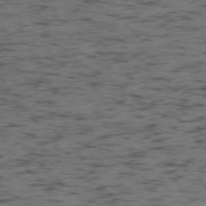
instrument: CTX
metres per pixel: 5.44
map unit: Ap
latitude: -76.1228
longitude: -61.4237
